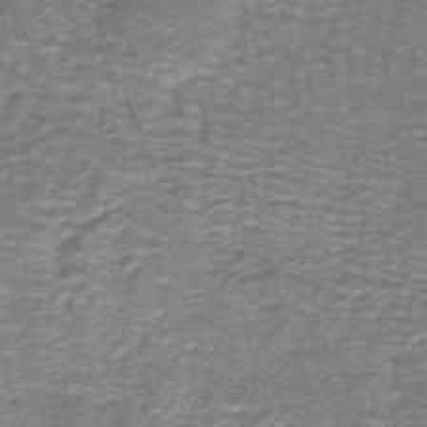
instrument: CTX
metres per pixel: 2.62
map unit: lHb
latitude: -42.9730
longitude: 55.8800
